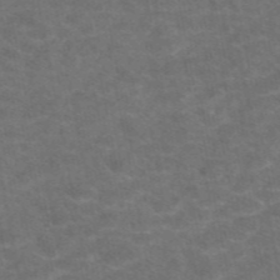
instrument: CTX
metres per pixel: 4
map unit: eAb
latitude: 47.7639
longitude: 112.9542
